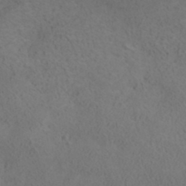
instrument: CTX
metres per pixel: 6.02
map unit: ANa
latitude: 35.5938
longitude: 14.0094
